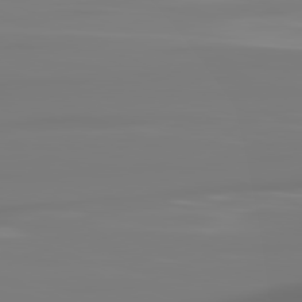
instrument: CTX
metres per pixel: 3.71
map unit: lApd
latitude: 81.6127
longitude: -145.0836
